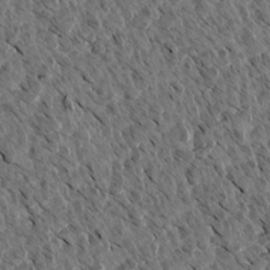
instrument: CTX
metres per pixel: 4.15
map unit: Aa
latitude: 14.0255
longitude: -143.7261
